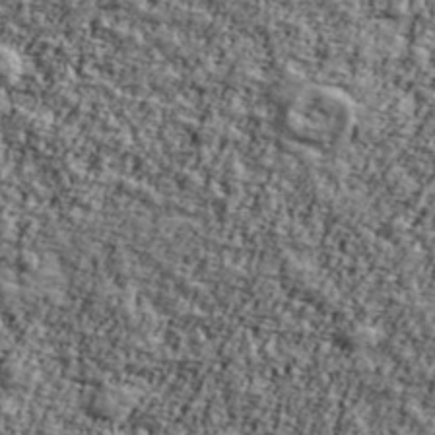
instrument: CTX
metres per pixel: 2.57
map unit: Ave
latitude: 43.0270
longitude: -111.0648
